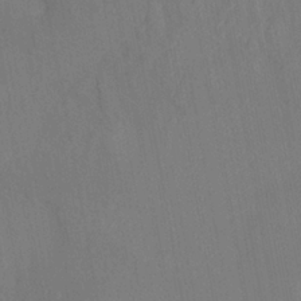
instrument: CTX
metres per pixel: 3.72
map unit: HNhu
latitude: 6.1767
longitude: 4.5007
